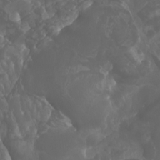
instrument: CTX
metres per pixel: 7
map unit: Htu
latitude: -4.9919
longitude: -75.7639
